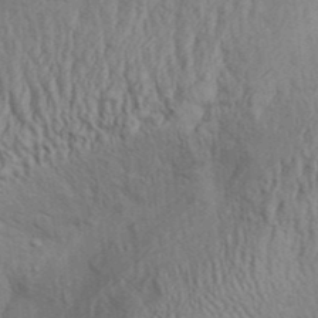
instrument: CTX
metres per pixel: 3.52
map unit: Aa
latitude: 31.6694
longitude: -135.3292
